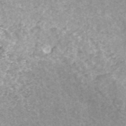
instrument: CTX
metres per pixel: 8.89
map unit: ANa
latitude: 43.6127
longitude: 24.5763
